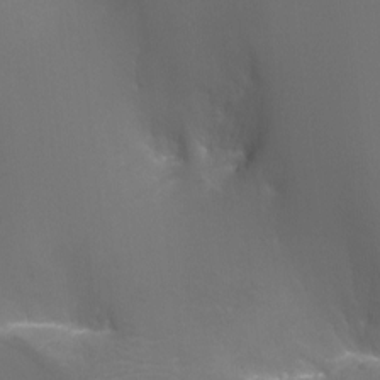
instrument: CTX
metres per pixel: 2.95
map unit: Nhu
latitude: -8.0661
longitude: -92.2144
